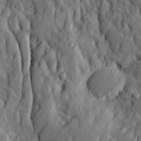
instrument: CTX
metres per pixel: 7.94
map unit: Ave
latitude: 13.8772
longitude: -133.6883
